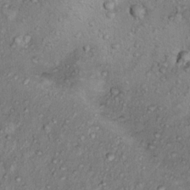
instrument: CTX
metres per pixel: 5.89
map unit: Hto
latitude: 15.6883
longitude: -30.3657
